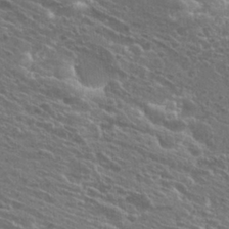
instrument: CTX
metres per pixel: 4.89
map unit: Hto
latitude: 25.9150
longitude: -45.0647
